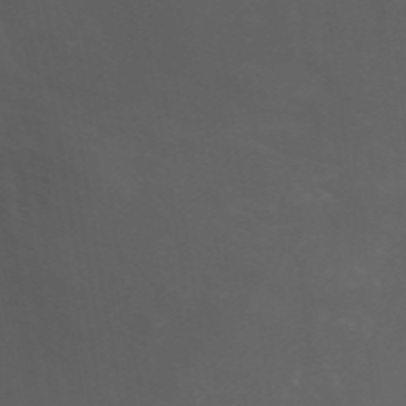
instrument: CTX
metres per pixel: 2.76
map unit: Nhu
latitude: -1.0109
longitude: -78.2523
